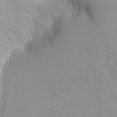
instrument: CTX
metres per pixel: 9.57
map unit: eHh
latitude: 11.7450
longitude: -61.3481
